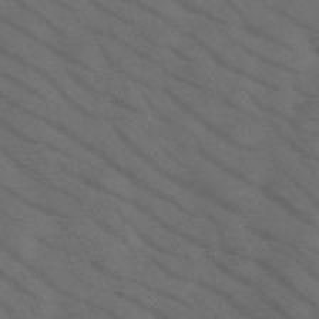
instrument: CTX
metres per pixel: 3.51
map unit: HNb
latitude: -45.1431
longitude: -41.4804
